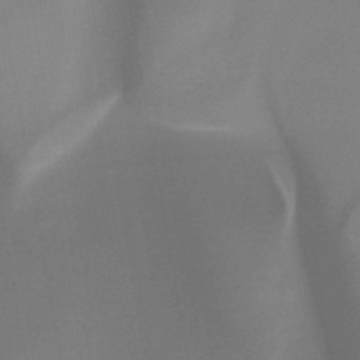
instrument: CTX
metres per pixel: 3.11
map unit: HNb
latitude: -44.5763
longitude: -44.7246
